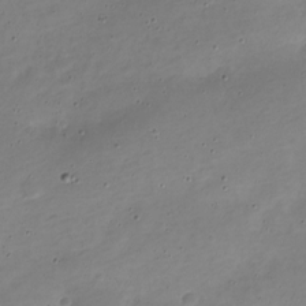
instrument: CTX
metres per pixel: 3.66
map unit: Nve
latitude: -22.2551
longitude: 105.1998
